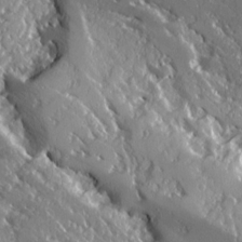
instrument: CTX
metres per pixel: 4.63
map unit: Ave
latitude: 16.4412
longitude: -130.1011
